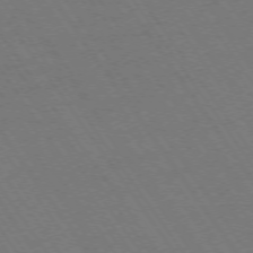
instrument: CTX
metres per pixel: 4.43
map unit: Ap
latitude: -74.4818
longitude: -71.1403
